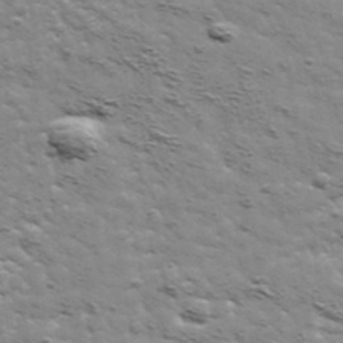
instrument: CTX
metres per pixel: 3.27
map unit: Ave
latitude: 41.9150
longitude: -109.1214
